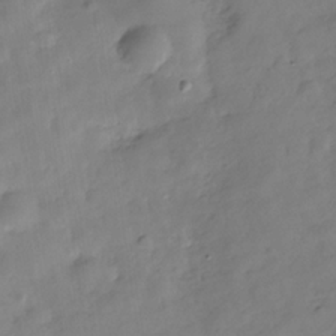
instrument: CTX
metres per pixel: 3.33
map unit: Hve
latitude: -31.4265
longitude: 92.8786
